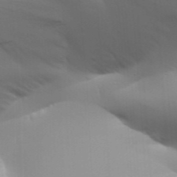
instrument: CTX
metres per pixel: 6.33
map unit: Aa
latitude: 31.4805
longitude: -141.1781
